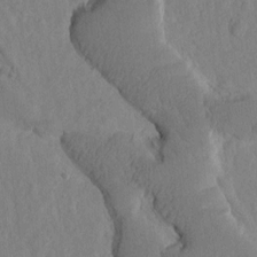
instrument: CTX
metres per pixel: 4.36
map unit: Htu
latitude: -2.0283
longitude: 172.7652
